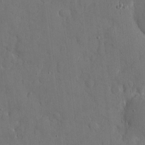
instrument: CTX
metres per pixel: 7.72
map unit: eHh
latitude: 7.4615
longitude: -68.2901
